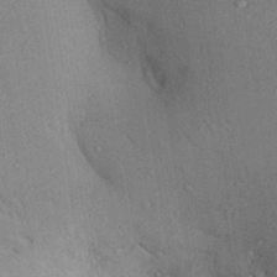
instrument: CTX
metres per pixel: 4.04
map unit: Aa
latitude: 29.1403
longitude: -146.6491
